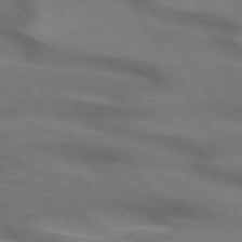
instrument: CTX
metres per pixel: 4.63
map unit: lApd
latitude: 72.3090
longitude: -50.3656
